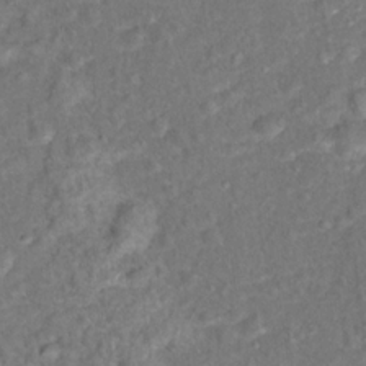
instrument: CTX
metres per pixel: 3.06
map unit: Hto
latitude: 17.5749
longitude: -42.5357
